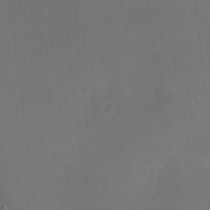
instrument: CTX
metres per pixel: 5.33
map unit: eHh
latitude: 5.4804
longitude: -68.4223
